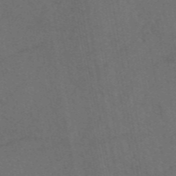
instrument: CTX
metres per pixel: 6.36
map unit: eAb
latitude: 47.8017
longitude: 112.1228
